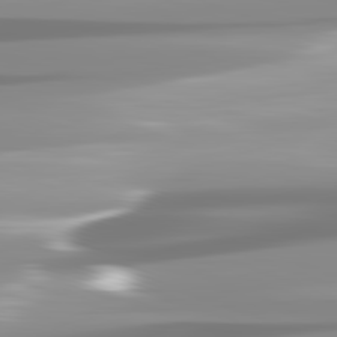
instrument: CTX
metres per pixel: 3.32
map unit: lApd
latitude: 82.1577
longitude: -139.4615
